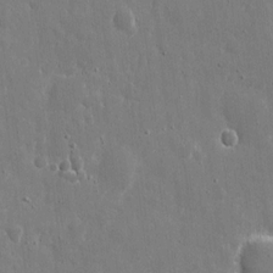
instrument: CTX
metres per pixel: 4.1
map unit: eHh
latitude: 9.0270
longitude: -70.0444
